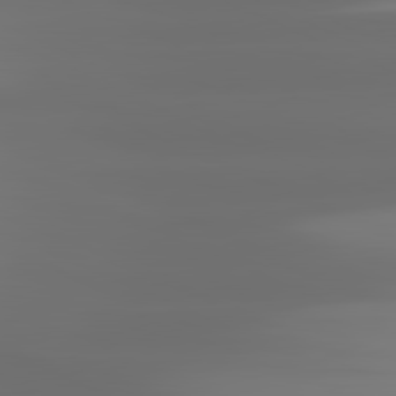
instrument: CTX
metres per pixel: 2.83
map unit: lApd
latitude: 81.2348
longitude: -137.9906
